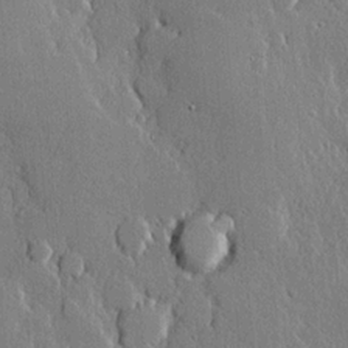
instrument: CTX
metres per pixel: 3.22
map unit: lHvf
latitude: 20.2145
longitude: 145.9556
